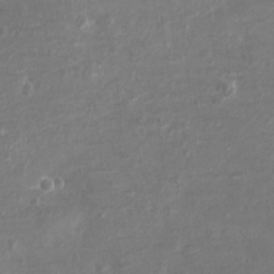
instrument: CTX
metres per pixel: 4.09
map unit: eHh
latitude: -3.7099
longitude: -75.0647
